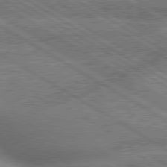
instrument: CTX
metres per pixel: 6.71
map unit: lApd
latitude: 79.7639
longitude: -163.1404
